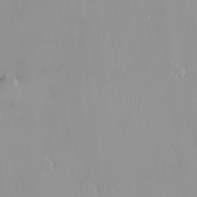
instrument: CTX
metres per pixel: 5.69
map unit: HNhu
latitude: 3.1970
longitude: 7.2943
